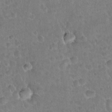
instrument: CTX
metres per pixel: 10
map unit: Hto
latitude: 21.5371
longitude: -48.2334
